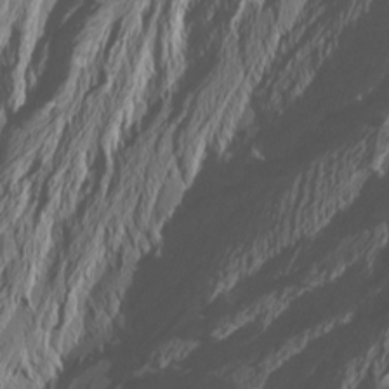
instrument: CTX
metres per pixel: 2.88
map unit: Htu
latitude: -7.7099
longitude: -65.0080
